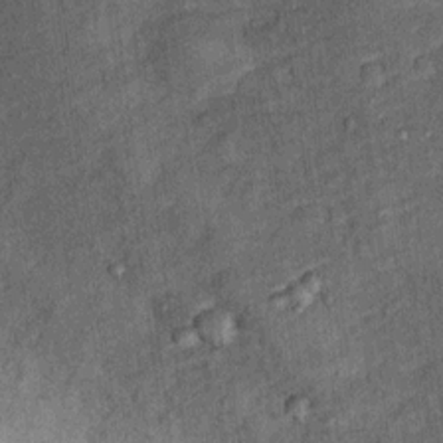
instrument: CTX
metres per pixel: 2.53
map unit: Ht
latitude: 11.1781
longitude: -39.3671
